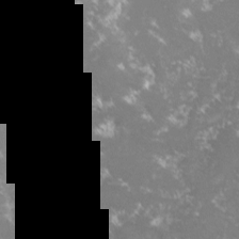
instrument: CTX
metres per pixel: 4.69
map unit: lHvf
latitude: -16.1417
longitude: -100.1956
